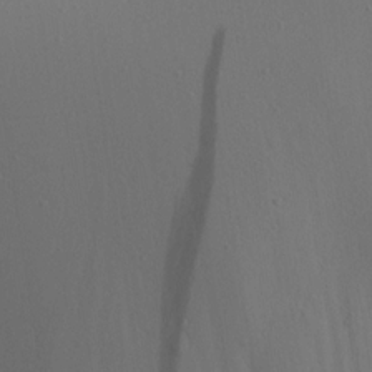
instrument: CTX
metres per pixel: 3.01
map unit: Aa
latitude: 15.3104
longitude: -143.1025
